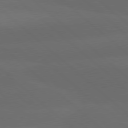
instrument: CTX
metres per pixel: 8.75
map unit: lApd
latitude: 78.0255
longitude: -56.4034
